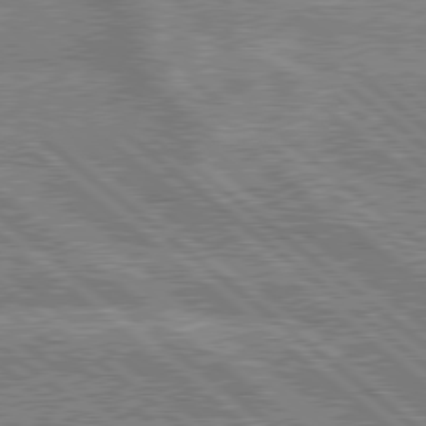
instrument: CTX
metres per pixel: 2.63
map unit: lApd
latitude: 78.8758
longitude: -159.8394
